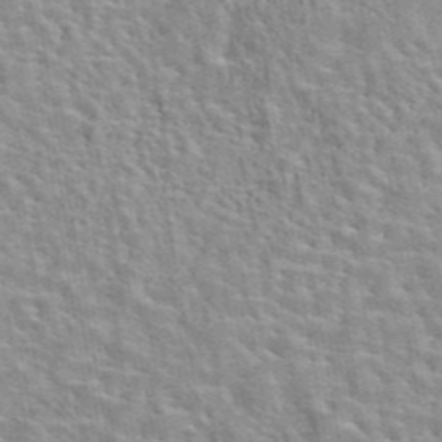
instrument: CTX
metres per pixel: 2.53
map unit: eAb
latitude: 44.1389
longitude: 110.5006
